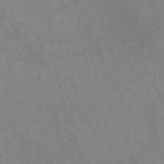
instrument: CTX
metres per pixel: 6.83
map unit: HNb
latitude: -52.9730
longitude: -50.1766
